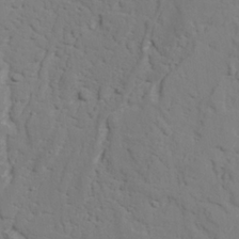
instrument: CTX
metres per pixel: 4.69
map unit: lAvf
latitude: 26.3845
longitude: -110.1011
